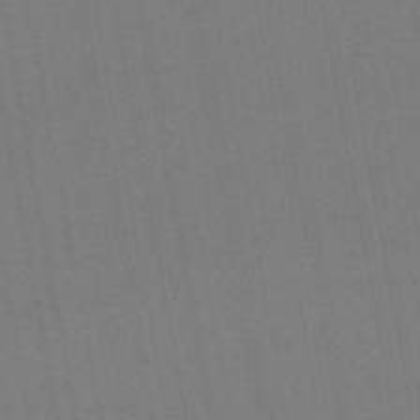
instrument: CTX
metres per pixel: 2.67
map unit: eHb
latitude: -49.7667
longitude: 73.6722
